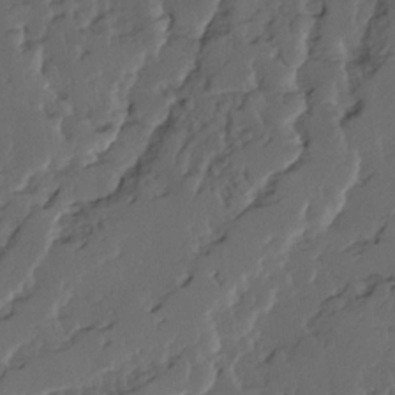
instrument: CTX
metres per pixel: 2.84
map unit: Ave
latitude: 14.4223
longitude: -136.0633
